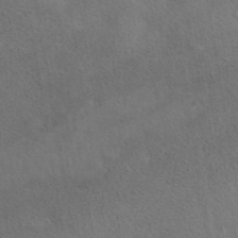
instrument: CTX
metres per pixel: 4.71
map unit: eAb
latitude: 42.3089
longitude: 104.8975
